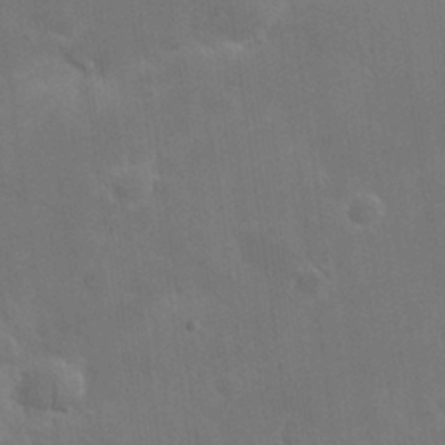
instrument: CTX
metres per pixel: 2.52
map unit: eHh
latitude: 25.8961
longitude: -68.1200
